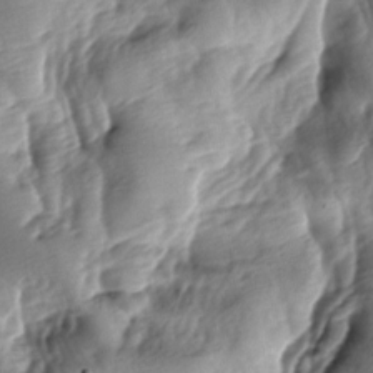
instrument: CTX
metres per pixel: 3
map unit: lAa
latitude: -7.9367
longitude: -126.5168
